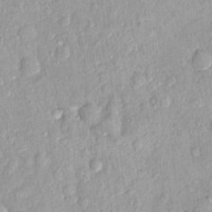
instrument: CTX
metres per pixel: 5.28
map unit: Nhu
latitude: 1.8583
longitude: -14.4412
